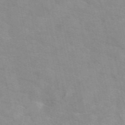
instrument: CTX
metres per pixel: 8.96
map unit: eAb
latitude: 50.1577
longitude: 118.0850
